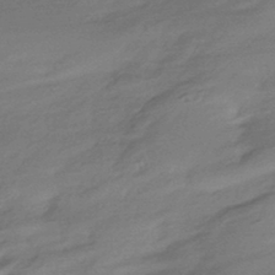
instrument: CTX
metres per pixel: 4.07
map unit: HNhu
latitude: -42.9919
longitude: 95.0486
